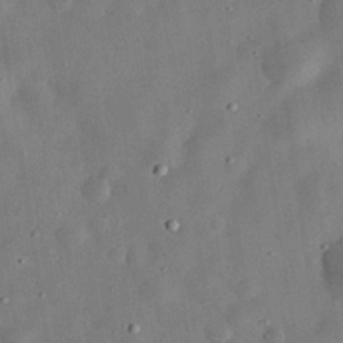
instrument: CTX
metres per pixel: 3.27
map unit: eHh
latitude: 32.1767
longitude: -76.3467
